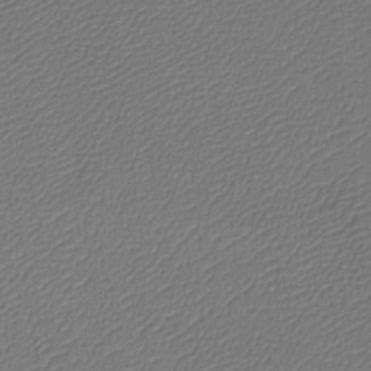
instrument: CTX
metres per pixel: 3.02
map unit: eHh
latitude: -4.6140
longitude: -79.3482
